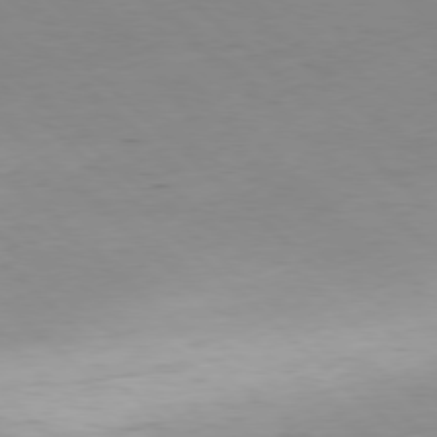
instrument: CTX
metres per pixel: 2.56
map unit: Hpe
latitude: -79.0108
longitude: 9.0108
